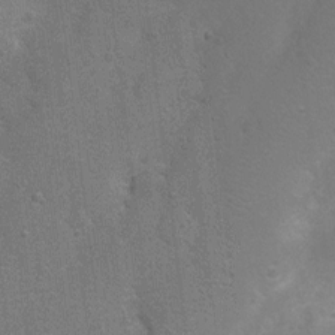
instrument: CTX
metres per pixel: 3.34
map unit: Nhu
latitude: 4.1389
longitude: -25.1214
